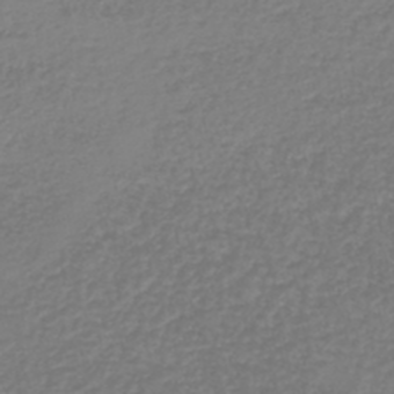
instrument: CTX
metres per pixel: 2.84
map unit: lHb
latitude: -45.8422
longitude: 62.5384
